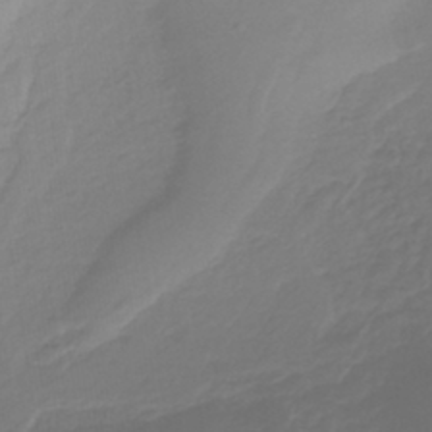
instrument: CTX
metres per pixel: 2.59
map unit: lHb
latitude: -41.3698
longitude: 68.0850
